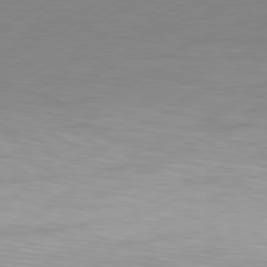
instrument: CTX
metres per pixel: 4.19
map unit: Hpe
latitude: -81.6722
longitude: 14.3496
